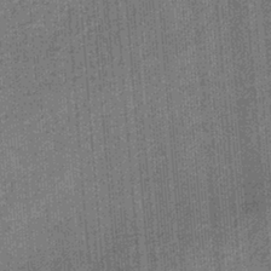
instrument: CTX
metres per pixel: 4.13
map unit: eHb
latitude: -31.4265
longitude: 73.4643
